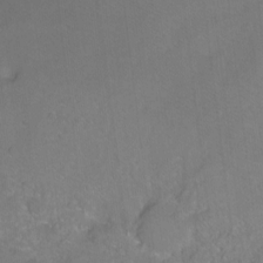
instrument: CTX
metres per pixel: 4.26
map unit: Ht
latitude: -5.3698
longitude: -36.4412
